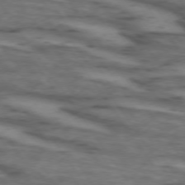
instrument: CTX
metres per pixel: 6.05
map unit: lApd
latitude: 73.5938
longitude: -71.8394
